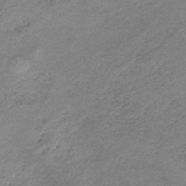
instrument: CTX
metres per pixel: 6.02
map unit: HNb
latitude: -32.9353
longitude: 60.4440
